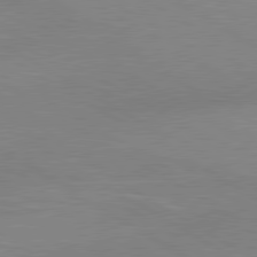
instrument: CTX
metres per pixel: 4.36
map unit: lApd
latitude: 80.4034
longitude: 125.9178
